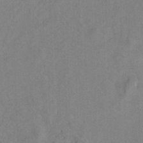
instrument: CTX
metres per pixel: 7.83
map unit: Ht
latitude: 9.7450
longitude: -33.0647
